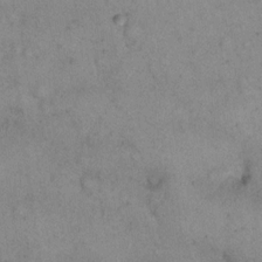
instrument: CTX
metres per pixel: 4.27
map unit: eHh
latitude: 17.0270
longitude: -62.6113
